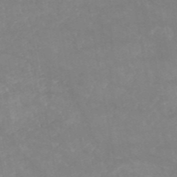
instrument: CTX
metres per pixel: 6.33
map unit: HNb
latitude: -53.8800
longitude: -34.7435
